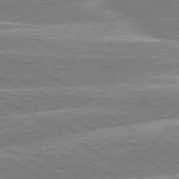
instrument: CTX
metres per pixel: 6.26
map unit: lApd
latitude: 80.2333
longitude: -131.1215
